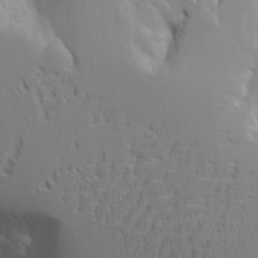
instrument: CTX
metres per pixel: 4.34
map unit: Aa
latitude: 20.8569
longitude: -124.3278
